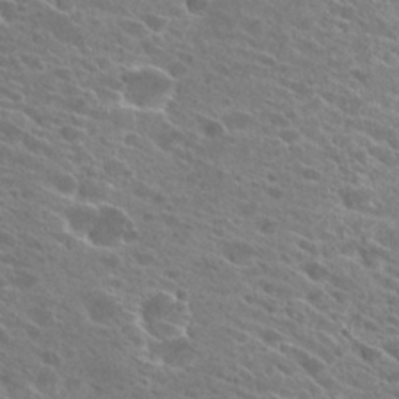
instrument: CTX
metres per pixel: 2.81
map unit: Hto
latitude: 25.6127
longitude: -41.2536
